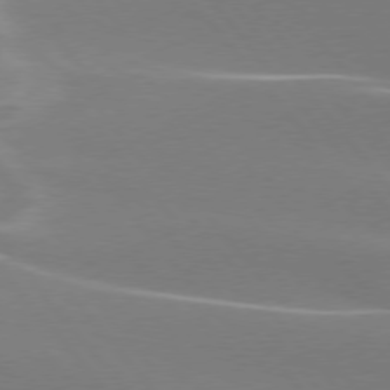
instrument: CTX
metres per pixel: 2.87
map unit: lApd
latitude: 75.8772
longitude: -62.9703
